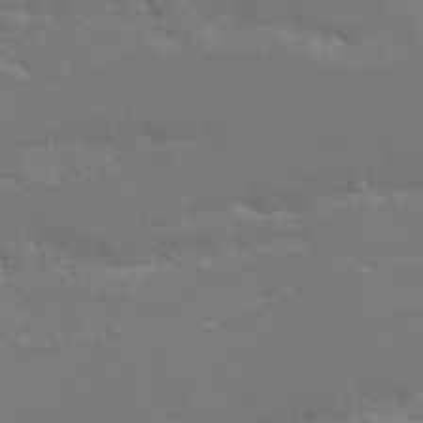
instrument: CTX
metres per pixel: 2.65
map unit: Hto
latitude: 8.6491
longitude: -31.1781
